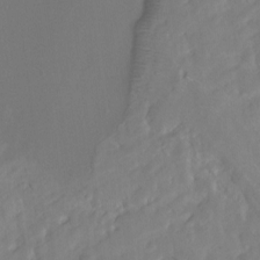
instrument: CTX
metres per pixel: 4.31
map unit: Hto
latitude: -7.4643
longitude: -44.9136
